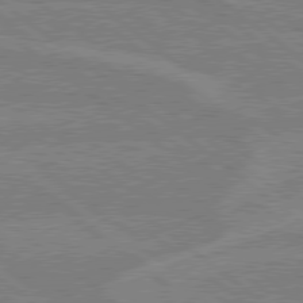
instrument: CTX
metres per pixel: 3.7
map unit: Hpe
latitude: 78.8947
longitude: -160.5357
